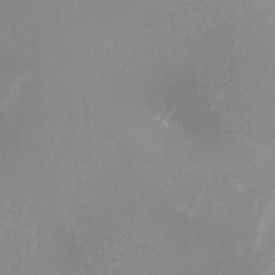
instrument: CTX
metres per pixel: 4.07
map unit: Nhu
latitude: -8.3873
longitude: -90.9703
